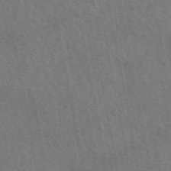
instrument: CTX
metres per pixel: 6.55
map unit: eAb
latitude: 51.6316
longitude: 115.2187
